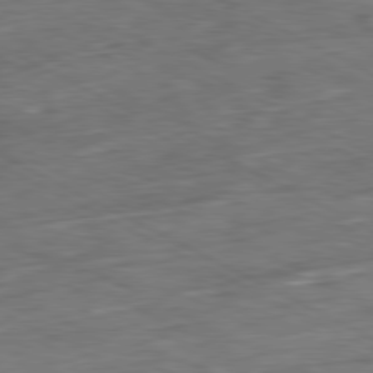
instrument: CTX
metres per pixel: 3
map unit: Ap
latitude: -80.9542
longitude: -80.6301
